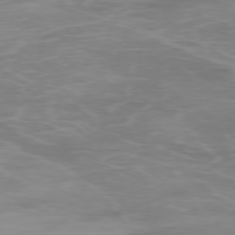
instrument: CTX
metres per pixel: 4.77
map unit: Ap
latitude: -77.2565
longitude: -72.5357
